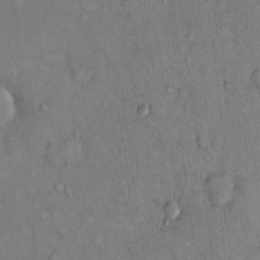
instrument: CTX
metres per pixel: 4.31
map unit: Hto
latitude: 12.7624
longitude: -59.2159
